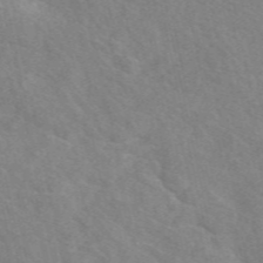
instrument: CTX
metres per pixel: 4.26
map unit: eAb
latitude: 49.7072
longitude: 117.9178
